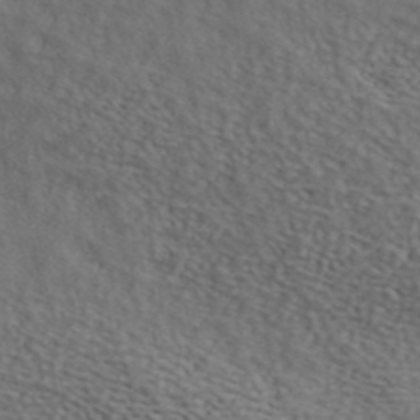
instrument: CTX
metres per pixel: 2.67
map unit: ANa
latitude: 42.4601
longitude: 55.7100
